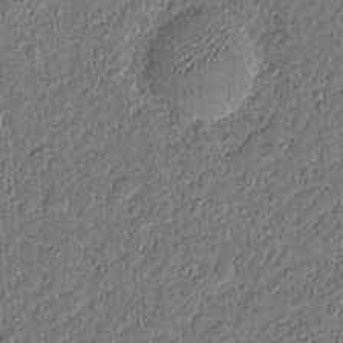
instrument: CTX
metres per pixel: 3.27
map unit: eHh
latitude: 7.3482
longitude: -73.4238
